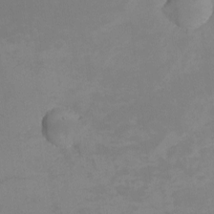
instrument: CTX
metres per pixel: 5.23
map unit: eHh
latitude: -1.9556
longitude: -78.9703
